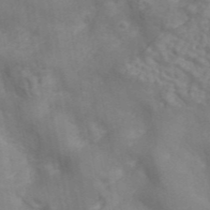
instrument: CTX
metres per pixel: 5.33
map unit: ANa
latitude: 45.4048
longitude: 26.8596
